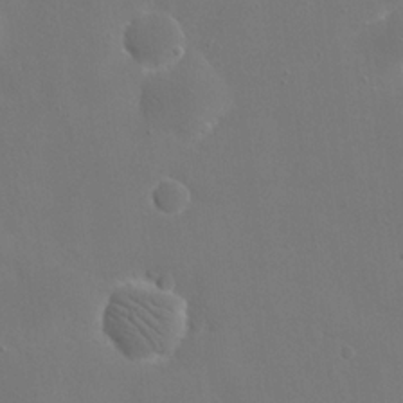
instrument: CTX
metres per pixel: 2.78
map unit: eHh
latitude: 19.6505
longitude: -67.2348
